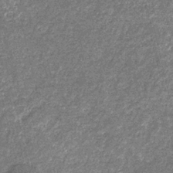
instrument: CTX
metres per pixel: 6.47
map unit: eHb
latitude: -31.3509
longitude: 71.0675
